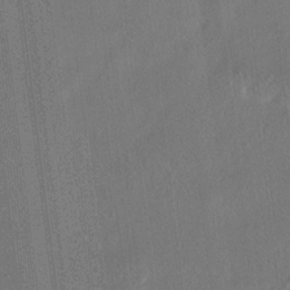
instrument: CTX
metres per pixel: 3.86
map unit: lAvf
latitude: 7.4426
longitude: 165.8612
